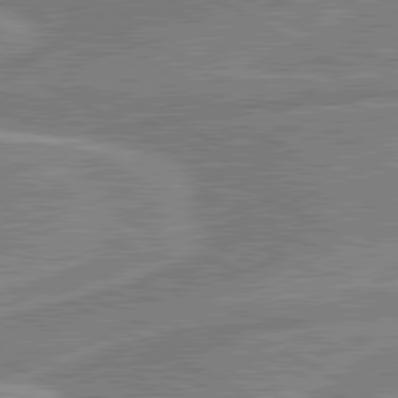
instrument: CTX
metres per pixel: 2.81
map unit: lApd
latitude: 80.8758
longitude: 124.1606
